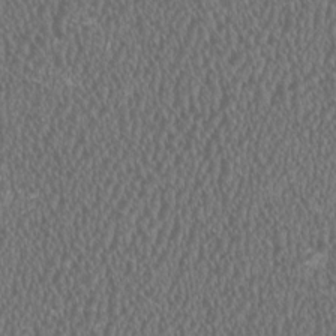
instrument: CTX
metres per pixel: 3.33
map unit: HNhu
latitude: 1.0458
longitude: 0.6897
